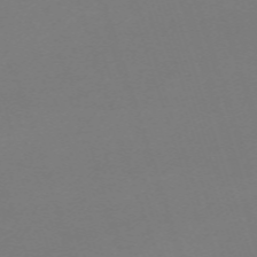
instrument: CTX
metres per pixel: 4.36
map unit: eHh
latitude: -63.6910
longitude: 49.3888
